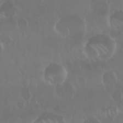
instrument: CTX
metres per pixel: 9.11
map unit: Nhu
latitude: 28.7435
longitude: -62.8947
